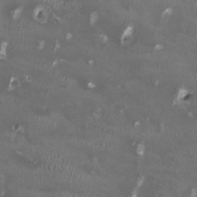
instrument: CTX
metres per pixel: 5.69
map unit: HNhu
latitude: 0.0444
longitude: -3.3104
